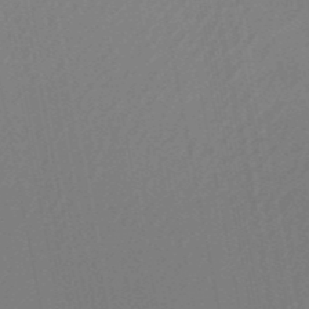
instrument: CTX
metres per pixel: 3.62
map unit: HNb
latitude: -51.8611
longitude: -47.9150
